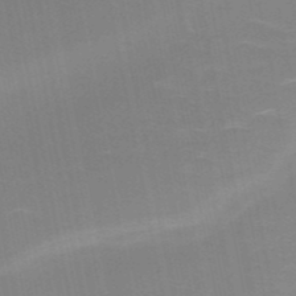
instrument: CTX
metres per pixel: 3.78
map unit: HNb
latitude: -51.5399
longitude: -45.6127
